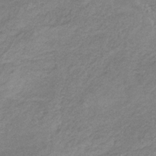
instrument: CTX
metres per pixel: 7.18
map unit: HNb
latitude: -33.6722
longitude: 61.8044
